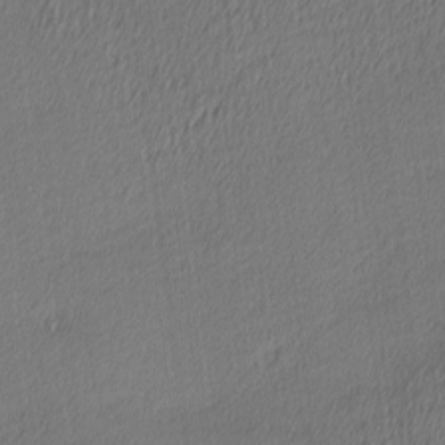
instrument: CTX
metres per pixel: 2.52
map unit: Ave
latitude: 3.8016
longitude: -113.9339
